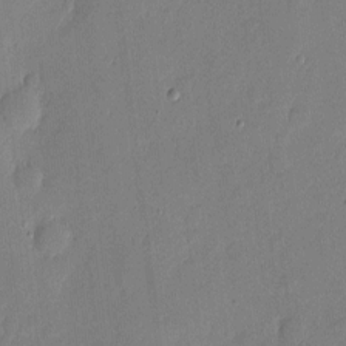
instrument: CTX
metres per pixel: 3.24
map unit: eHh
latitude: 5.3104
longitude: -72.3090
